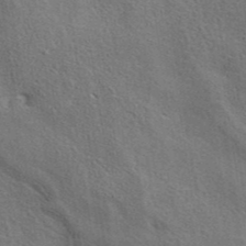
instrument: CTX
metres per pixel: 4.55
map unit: eAb
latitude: 41.6127
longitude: 103.8989
